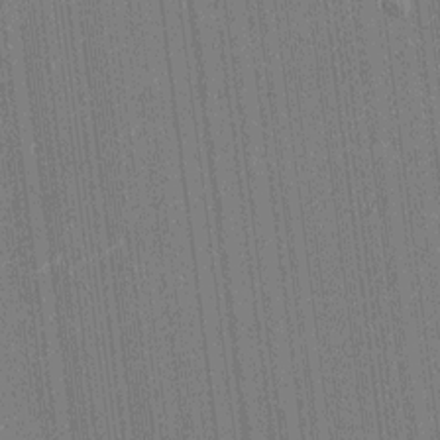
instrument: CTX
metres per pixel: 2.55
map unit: HNhu
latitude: 0.3278
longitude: -5.7639
